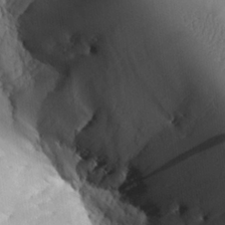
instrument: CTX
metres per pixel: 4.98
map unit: Aa
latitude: 25.3103
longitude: -127.4238
